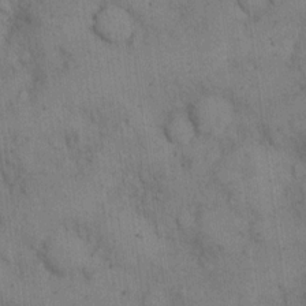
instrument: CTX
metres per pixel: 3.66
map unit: eHh
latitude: 14.9136
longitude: -63.0837
